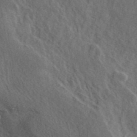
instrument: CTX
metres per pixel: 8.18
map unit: ANa
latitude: 42.4790
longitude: 52.0850
